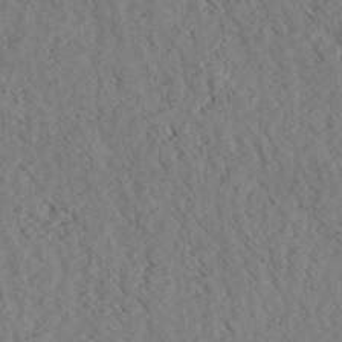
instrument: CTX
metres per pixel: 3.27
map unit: eHh
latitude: 35.3481
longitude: -139.8961
